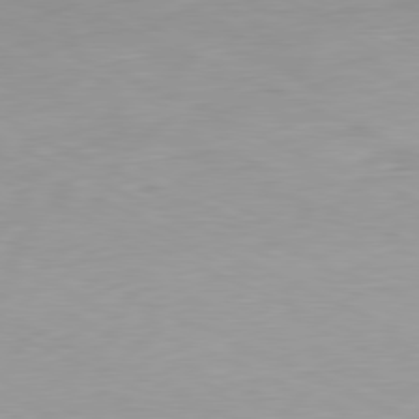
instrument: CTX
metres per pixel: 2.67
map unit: Ap
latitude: -81.4644
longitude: -69.2348
